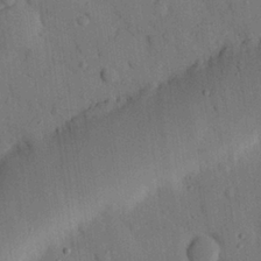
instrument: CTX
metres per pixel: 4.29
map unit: eHh
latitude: 26.5924
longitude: -76.5923
